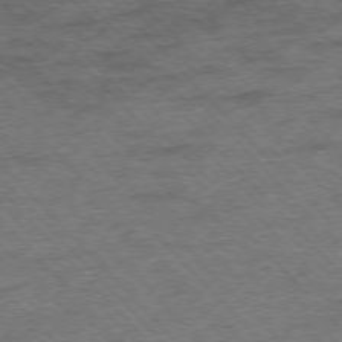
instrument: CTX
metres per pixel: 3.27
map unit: Hpe
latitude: -76.3495
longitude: -13.7828
